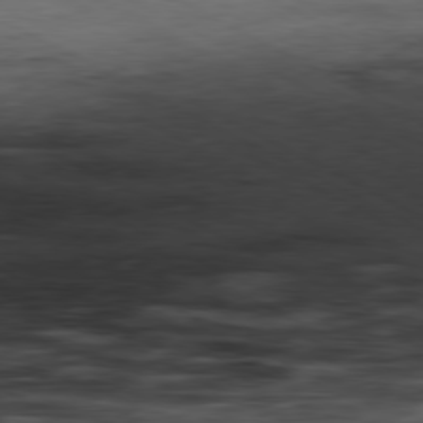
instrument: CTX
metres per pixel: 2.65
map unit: Ap
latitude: -80.6330
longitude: -83.0080
